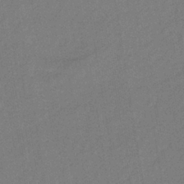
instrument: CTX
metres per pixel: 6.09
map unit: lHb
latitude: -38.9920
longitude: 63.5777
